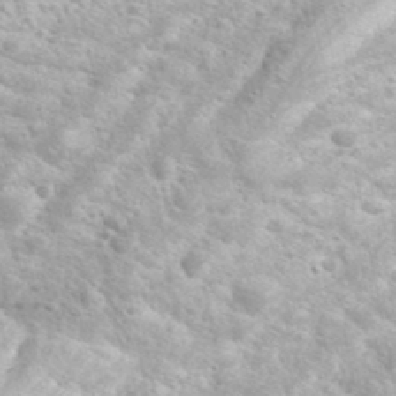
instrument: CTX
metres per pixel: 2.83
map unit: eHh
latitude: 36.3845
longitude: -66.9702
